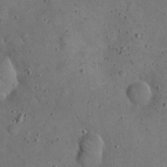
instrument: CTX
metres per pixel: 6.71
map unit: eHh
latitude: 20.0822
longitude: -61.1214
